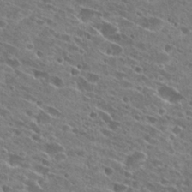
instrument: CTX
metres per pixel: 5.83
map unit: Hto
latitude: 28.1578
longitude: -45.0080
